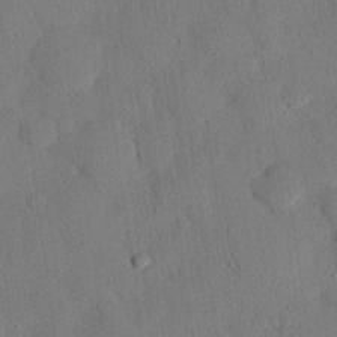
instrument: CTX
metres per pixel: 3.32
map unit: eHh
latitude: 25.8583
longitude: -80.2333
